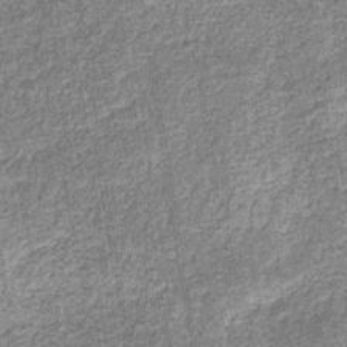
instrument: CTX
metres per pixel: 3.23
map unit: eHb
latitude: -31.6155
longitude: 73.0108
